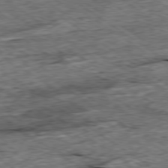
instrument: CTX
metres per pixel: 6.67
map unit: Ap
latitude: -79.4643
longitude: -85.3104
